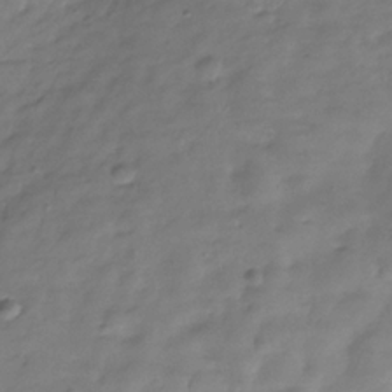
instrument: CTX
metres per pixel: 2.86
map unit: Hve
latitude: -31.3698
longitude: 91.3888
